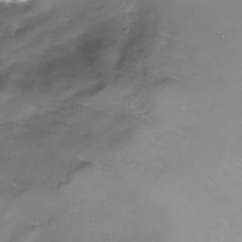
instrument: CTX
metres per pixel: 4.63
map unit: Nhe
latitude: -32.5574
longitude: -93.2348
